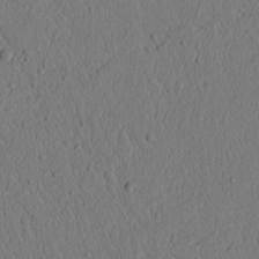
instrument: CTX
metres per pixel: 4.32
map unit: lAvf
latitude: 8.8380
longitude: 165.8989
